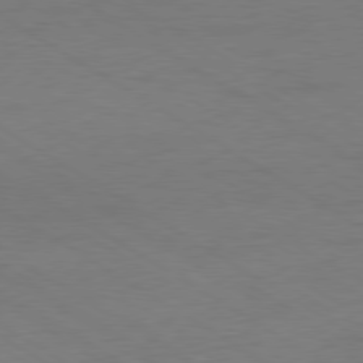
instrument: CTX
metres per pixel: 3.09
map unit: Ap
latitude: -79.9745
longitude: -52.3845
